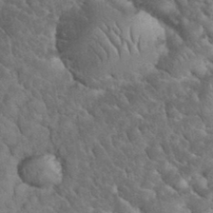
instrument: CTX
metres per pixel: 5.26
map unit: eHh
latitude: 33.8394
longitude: -66.5545
